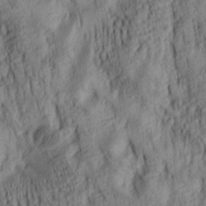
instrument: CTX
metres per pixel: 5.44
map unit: lAa
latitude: 6.4223
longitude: -114.8946
